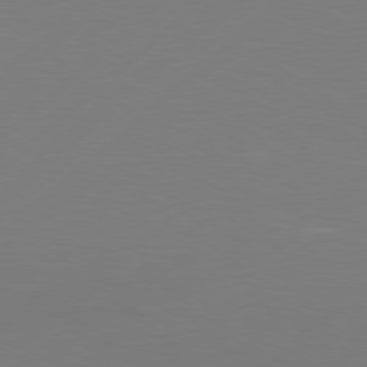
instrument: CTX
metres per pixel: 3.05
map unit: Hpe
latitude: 76.8569
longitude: -131.4994
